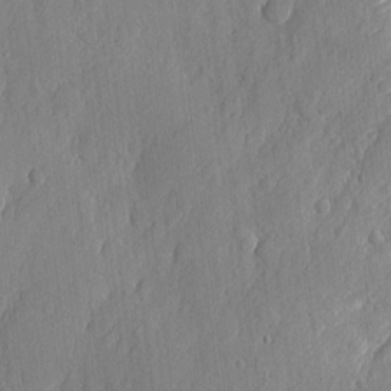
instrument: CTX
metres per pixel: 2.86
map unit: eHh
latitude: 6.7246
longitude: -73.4427
